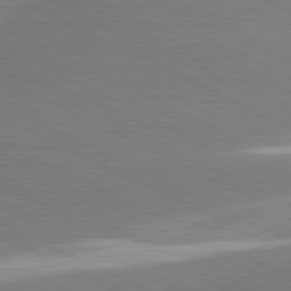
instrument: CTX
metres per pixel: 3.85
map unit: lApd
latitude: 81.1025
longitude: 162.1417
